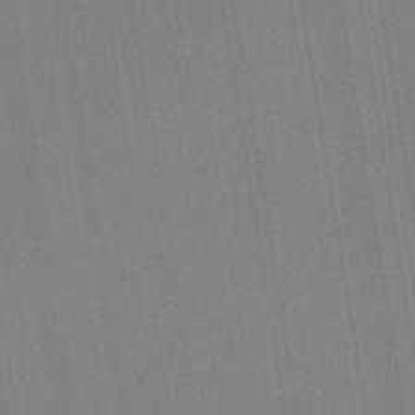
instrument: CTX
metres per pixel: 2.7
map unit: HNb
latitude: -44.3306
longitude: -40.7435
